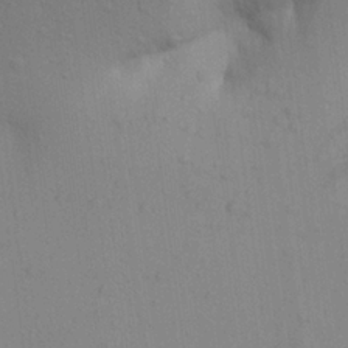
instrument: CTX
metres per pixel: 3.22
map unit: Aa
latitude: 22.3089
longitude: -148.5924
